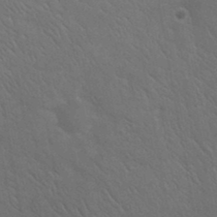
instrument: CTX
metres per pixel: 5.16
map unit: Nhu
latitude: 23.9339
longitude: -62.1389
